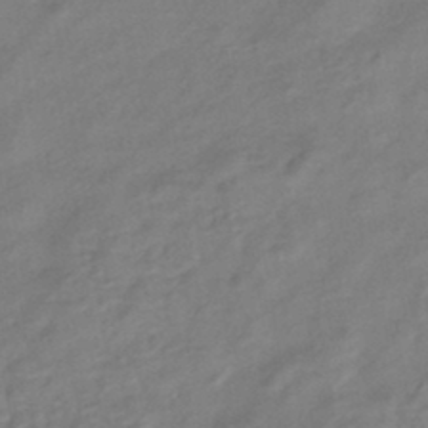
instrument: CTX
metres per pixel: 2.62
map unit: eHb
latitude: -43.4643
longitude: 84.9919
